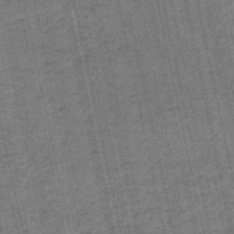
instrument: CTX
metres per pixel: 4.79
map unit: HNb
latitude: -52.9541
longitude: -51.5182
